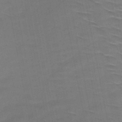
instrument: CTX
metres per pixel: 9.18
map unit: HNb
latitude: -48.5763
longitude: -48.1011
